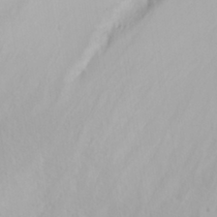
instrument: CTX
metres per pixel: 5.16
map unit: eHh
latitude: 31.0459
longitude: -58.9892
